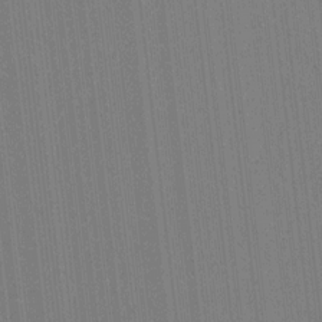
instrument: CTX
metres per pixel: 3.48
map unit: lAvf
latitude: 8.3090
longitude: 164.5952
